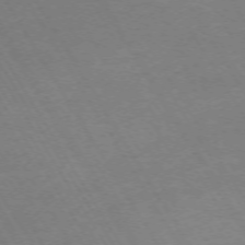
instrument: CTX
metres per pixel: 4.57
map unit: Hpe
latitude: -72.6329
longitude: 9.6155
